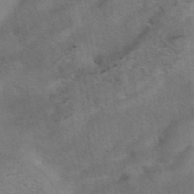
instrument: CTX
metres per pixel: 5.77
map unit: eAb
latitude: 41.9339
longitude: 104.3117
